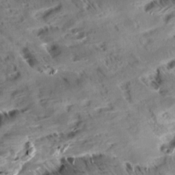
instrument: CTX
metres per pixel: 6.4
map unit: Aa
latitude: 9.9906
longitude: -140.7435
